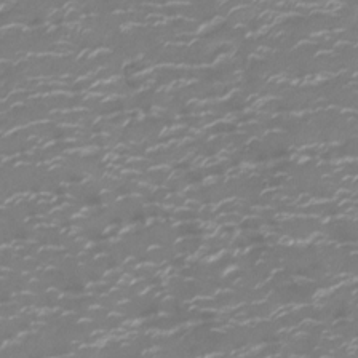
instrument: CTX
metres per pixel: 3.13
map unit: Ht
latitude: -10.4629
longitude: -19.4426
